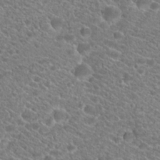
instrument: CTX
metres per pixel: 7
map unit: Hto
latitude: 20.2712
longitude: -38.4223
